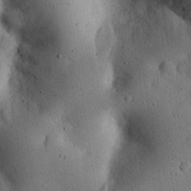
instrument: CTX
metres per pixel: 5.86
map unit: eHh
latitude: 24.1766
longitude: -71.5749
